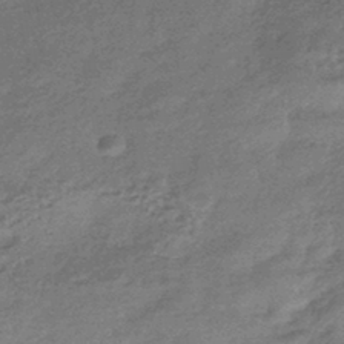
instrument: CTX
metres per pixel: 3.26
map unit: HNhu
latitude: -42.5384
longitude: 92.9542
